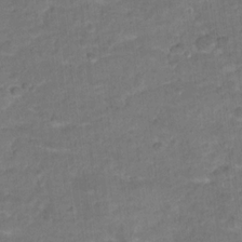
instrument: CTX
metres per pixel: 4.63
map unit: Hto
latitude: 15.8584
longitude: -37.0648
